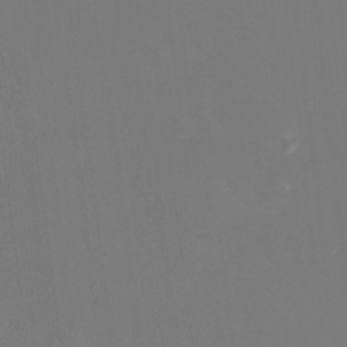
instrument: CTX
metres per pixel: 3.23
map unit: Nhu
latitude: -15.8612
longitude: -56.7435
